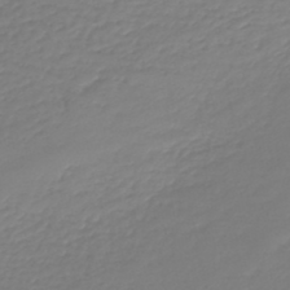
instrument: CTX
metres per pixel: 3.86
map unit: lHb
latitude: -46.4251
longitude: 62.7085
